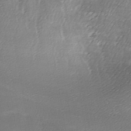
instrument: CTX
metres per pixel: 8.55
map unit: Ave
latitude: -7.4076
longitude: -123.0269
